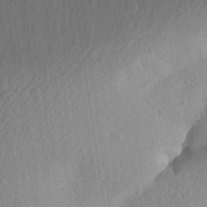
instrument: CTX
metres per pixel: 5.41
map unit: Aa
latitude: 28.0444
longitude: -144.4601
